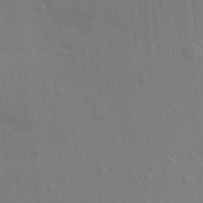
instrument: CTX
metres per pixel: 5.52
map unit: Aa
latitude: 22.6679
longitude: -145.4426
